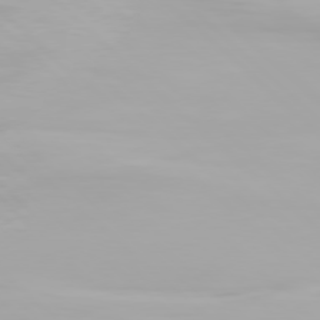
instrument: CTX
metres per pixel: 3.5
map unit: Hpe
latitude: 77.2726
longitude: -165.0836
